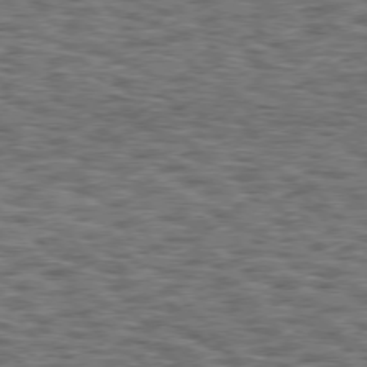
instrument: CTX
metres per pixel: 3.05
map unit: Hpe
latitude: 75.9339
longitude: -134.8947
